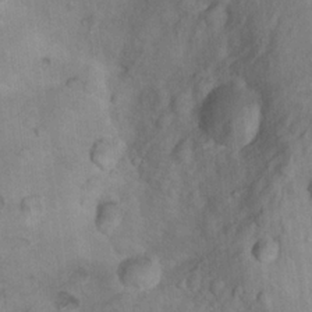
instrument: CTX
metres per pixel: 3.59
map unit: Nhu
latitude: 17.1214
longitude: -32.5357
